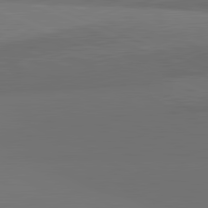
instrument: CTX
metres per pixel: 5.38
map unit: lApd
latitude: 81.8205
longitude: 152.5573
